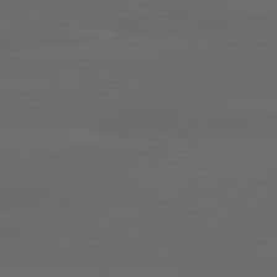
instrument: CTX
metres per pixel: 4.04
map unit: lApd
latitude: 80.4601
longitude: -118.1955
